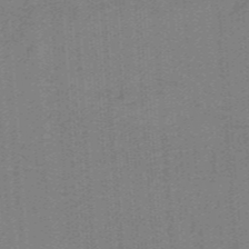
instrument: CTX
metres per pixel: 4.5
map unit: HNb
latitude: -38.5196
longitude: 54.1417
